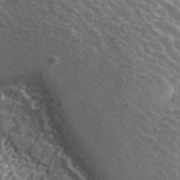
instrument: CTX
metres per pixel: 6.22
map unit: ANa
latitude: 43.8394
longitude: 23.9556
